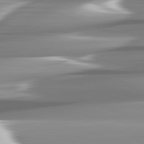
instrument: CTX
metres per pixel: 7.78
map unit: lApd
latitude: 82.1955
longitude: -143.4616
